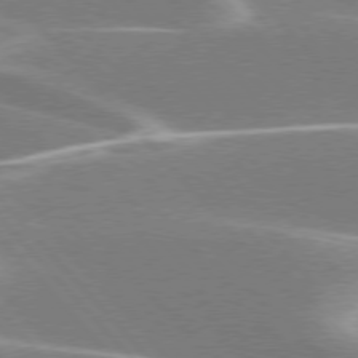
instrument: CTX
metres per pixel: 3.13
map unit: lApd
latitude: 76.2144
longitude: -63.9339
